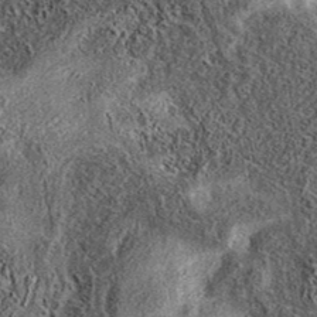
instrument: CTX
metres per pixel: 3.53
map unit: eAb
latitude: 37.4993
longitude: 106.9164
